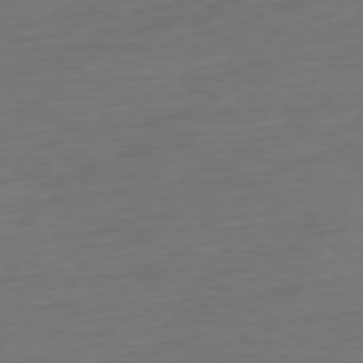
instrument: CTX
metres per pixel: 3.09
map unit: Ap
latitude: -79.3698
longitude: -76.6679
